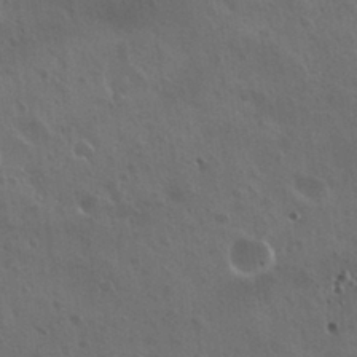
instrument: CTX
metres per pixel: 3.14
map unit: Nhu
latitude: 30.6491
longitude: -55.7261
